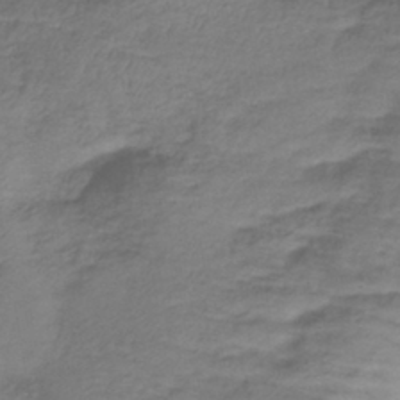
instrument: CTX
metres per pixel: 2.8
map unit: lHb
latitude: -39.3132
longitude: 75.1054
